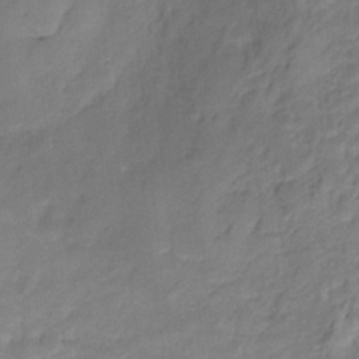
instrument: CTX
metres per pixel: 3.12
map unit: HNhu
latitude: -27.3887
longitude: 74.6708
